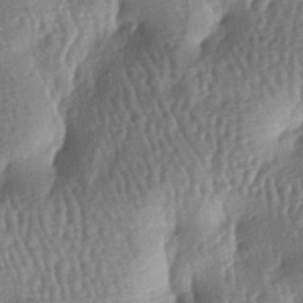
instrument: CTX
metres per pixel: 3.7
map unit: lAa
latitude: -7.1053
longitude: -128.0822
